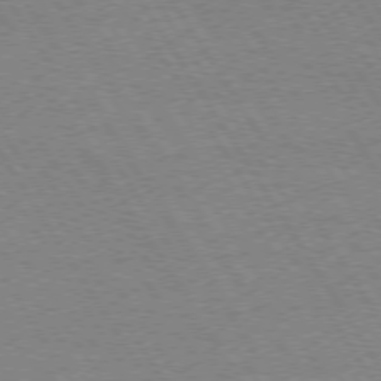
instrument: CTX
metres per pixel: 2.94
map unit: Hpe
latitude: 73.8773
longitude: -129.4237
